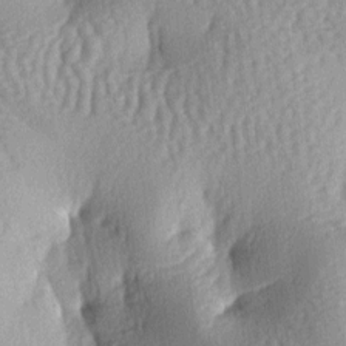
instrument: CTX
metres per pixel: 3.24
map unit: lAa
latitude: -6.7463
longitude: -127.0270
